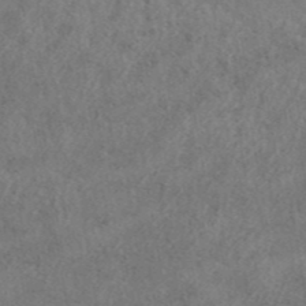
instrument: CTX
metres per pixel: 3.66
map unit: eAb
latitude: 42.9325
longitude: 109.3321
